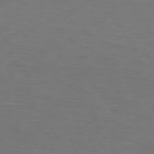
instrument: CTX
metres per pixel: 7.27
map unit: Hpe
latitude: 76.2711
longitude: -131.6883
